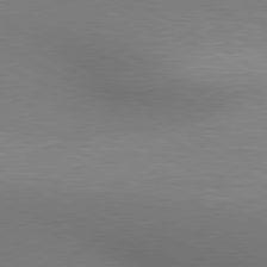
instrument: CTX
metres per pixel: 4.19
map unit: lApd
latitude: 80.1389
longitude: 128.6330
